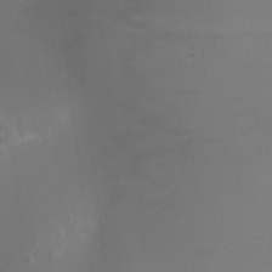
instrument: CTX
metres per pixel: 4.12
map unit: HNhu
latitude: 8.3656
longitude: -1.4048
